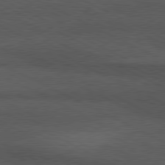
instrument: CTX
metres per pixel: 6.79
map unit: lApd
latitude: 79.6694
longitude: -128.2711
